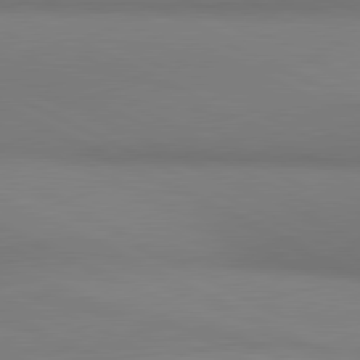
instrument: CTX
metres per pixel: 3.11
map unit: lApd
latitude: 81.1403
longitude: 145.3510
